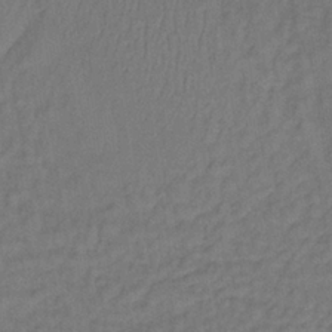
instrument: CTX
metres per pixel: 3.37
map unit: lHb
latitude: -35.6155
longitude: 65.2187
